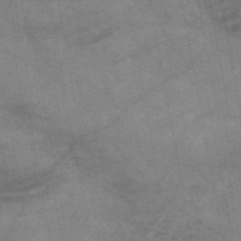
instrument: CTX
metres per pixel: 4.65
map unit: HNb
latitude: -55.8989
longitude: -40.0255
